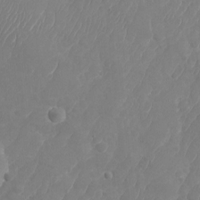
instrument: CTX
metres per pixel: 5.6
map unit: Nhu
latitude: -28.5574
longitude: -64.6679
